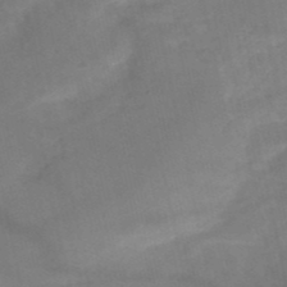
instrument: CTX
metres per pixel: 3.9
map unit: HNb
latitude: -50.5763
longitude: -39.4804
